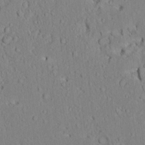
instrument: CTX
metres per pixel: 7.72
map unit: Aa
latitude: 8.8569
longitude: -134.0633
